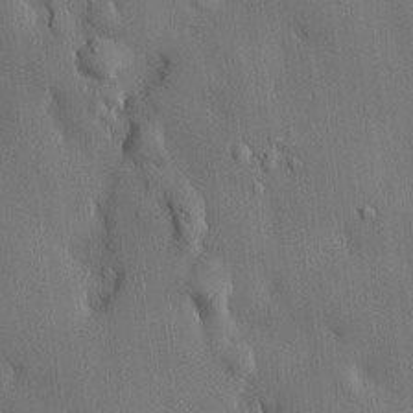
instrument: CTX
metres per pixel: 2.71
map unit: HNhu
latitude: 15.0081
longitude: 11.7100
